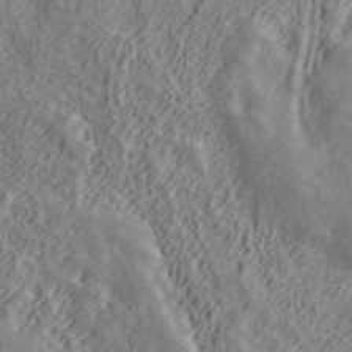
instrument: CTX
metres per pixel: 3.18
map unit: ANa
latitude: 40.9135
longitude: 20.0472
